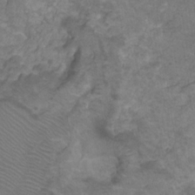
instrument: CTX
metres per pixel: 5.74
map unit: HNhu
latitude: -28.3873
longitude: 75.2943
